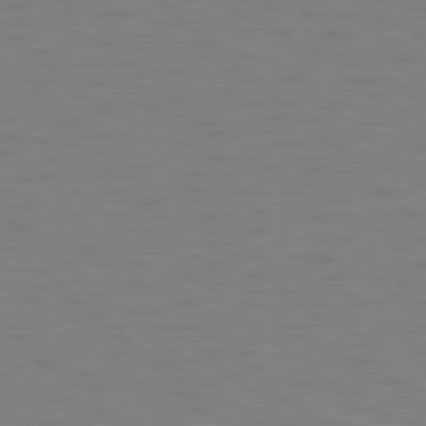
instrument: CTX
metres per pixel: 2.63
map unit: Ap
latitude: -78.1416
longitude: -68.3278
